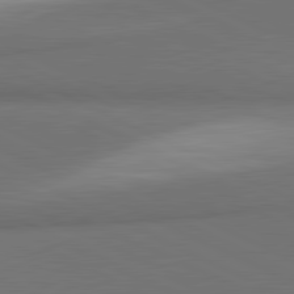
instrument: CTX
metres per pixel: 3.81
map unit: lApd
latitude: 81.5749
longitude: 154.4629
